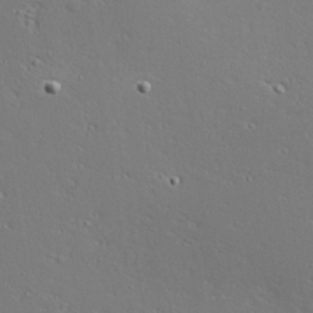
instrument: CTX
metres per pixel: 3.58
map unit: Hve
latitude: 24.3845
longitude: -98.1388
